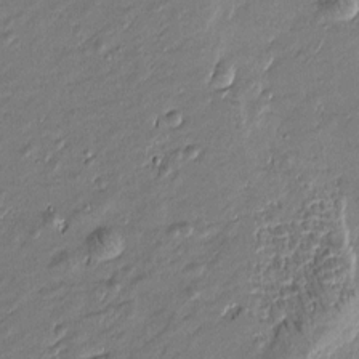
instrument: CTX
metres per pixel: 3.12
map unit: Htu
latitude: -6.8597
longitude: 177.0675
